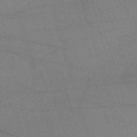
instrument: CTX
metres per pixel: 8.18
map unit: eHh
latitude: -61.5021
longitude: 54.1606
